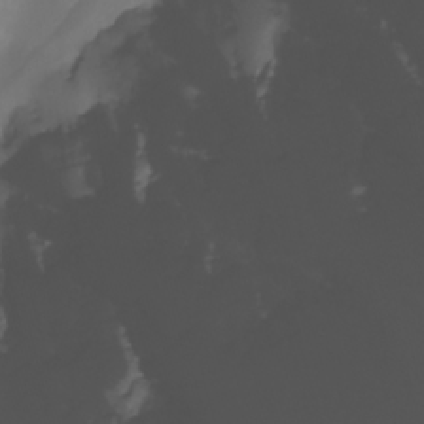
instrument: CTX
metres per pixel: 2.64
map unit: Nhu
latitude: -8.1606
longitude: -84.3089
